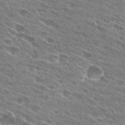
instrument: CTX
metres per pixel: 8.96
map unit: Hto
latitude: 28.4601
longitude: -44.3089
